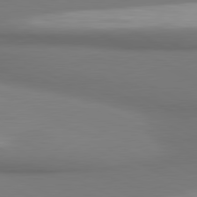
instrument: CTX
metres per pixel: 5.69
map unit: lApd
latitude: 81.2726
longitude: 173.7855
